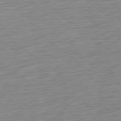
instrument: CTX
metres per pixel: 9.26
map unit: Ap
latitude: -79.6533
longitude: -70.5735
